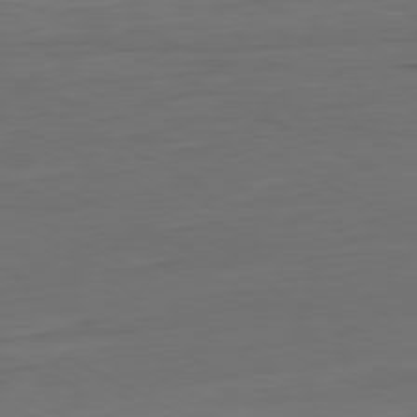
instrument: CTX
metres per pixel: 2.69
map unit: Hpe
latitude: -81.3510
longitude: 16.5763
